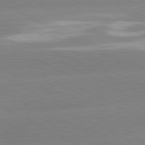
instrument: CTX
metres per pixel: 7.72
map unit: lApd
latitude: 80.5357
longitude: -154.1011
